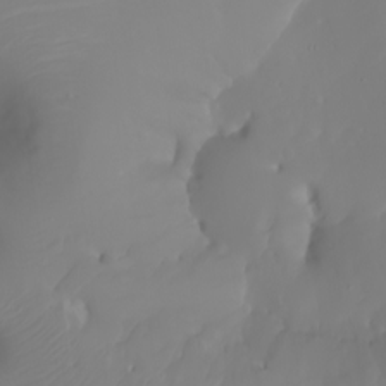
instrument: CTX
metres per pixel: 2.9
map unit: Nhu
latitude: -6.7652
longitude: -88.9325
